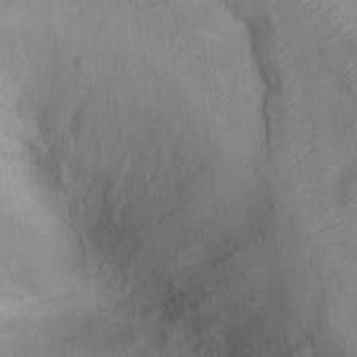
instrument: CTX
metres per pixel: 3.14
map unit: Ht
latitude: 12.0255
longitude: -40.3656
